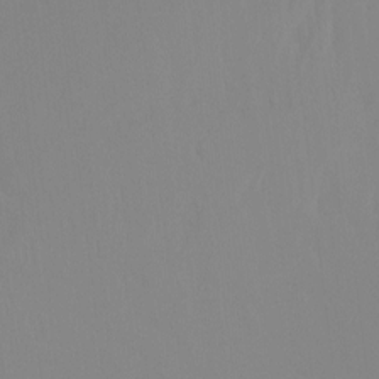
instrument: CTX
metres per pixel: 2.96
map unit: Ht
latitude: -15.1431
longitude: -50.3089
